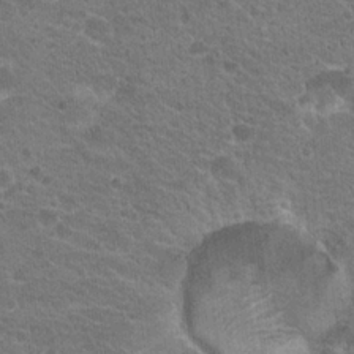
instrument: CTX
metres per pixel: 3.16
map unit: Hto
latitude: 19.7260
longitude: -33.8394
